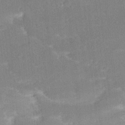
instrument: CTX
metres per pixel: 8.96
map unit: Ave
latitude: 18.0444
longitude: -137.1781
